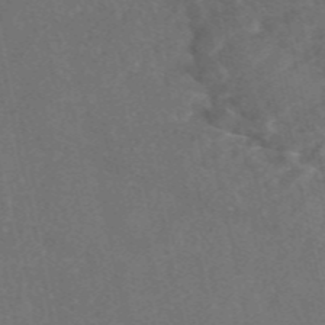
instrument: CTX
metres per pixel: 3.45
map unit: eAb
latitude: 46.8758
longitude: 117.9178
